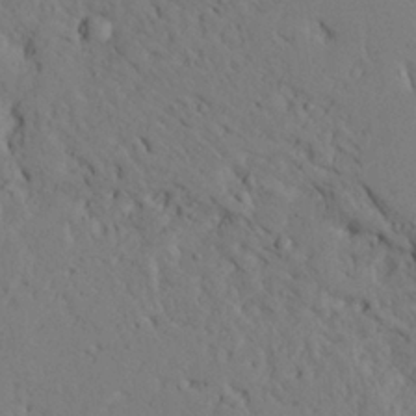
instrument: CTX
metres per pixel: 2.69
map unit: Ave
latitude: 23.8205
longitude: -132.4034
